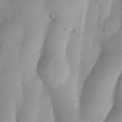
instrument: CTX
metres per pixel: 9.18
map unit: Nhu
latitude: 7.9906
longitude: -22.4790
